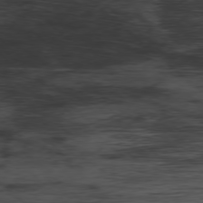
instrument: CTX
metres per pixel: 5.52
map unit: Hpe
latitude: -77.6911
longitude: 12.2362
